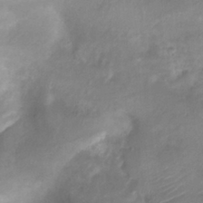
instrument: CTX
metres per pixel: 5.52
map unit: Ht
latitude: 1.6694
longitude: -21.4616
